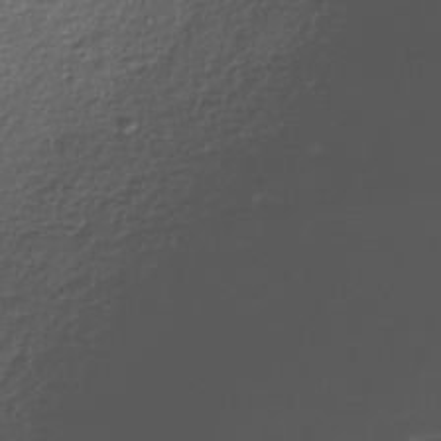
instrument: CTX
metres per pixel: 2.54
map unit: Nhe
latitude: -37.6721
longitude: -88.3090
